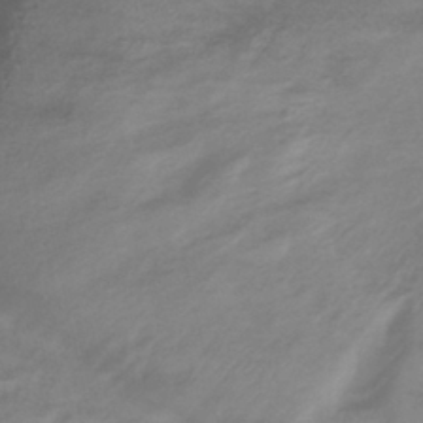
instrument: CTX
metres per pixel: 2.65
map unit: lHb
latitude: -37.2942
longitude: 71.8422
